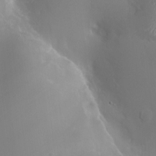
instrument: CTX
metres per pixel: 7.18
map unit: HNhu
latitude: 3.1781
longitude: -2.4412
